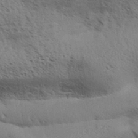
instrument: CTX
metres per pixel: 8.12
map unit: Aa
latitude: 32.8758
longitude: -140.3278
